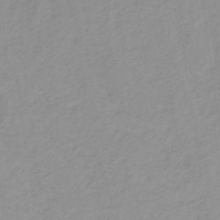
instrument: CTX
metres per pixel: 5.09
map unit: lHb
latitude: -31.8044
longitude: 64.8219
